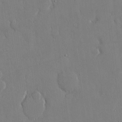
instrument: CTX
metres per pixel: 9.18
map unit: eHh
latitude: 15.3293
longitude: -70.9702
